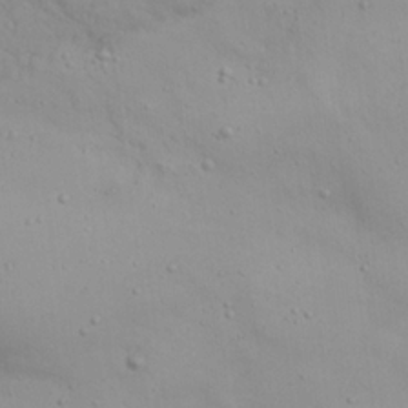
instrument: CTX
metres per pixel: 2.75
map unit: Nhu
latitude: 22.1767
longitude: -69.4049
